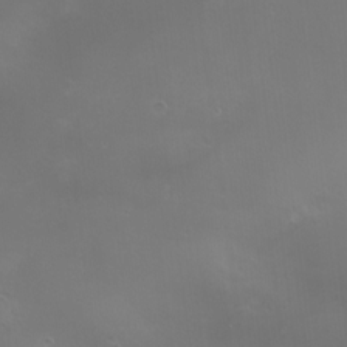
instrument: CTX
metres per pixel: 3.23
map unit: HNhu
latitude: 6.8380
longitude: 6.7652
